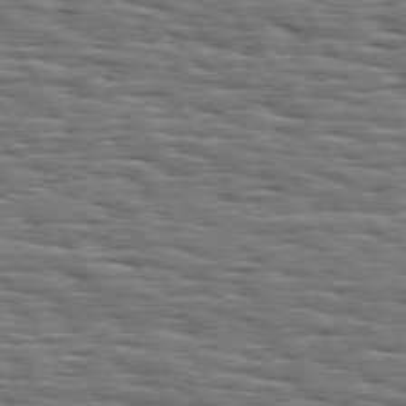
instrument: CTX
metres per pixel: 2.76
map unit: Hpe
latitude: 74.0255
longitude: -137.9906
